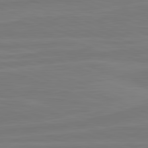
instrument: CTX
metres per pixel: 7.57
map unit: lApd
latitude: 81.9717
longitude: -174.7057
